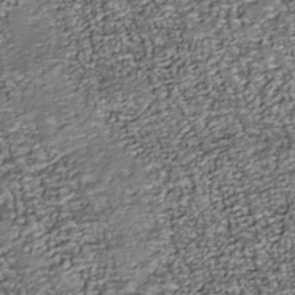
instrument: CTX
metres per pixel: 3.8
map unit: Nhu
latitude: -38.0850
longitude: -81.1970
